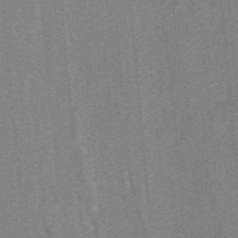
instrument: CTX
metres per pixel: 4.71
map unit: HNb
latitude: -38.8786
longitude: 53.7855
